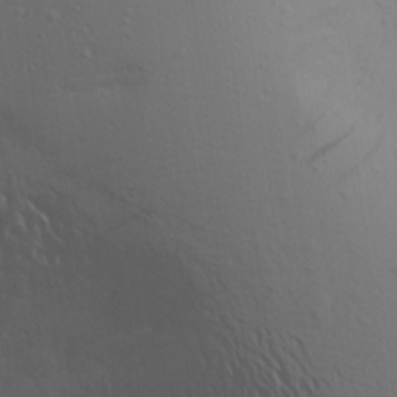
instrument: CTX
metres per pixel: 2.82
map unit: Aa
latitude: 18.9513
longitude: -143.8772
